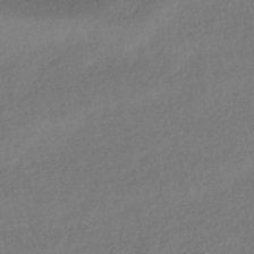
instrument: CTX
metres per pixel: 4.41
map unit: HNhu
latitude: -41.5777
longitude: 95.3698
